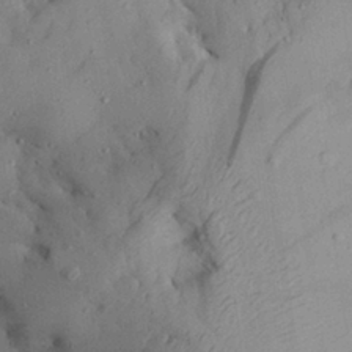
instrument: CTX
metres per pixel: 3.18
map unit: Aa
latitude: 28.3845
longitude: -133.4993
